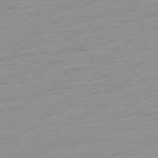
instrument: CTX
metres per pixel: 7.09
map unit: Ap
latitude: -76.7085
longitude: -63.3671
